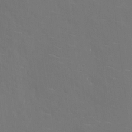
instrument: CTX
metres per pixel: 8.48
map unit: eHh
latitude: 5.6883
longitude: -69.2726
